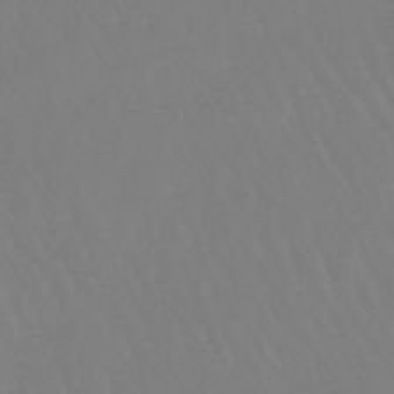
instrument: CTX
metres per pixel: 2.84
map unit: lHb
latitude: -45.7100
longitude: 79.1998
